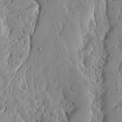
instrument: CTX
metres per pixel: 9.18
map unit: Ave
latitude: 13.3482
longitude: -134.9513
